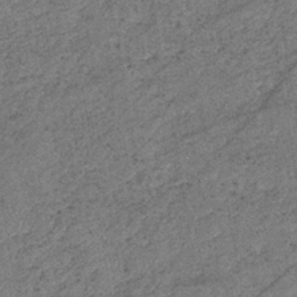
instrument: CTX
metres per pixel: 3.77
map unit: eHb
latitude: -39.1620
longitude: 77.9556
